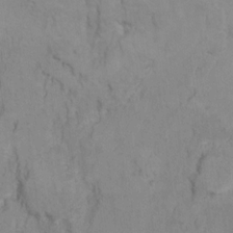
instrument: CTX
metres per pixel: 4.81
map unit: Ht
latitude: 10.1200
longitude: -32.6302
